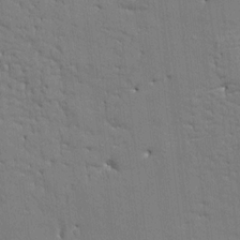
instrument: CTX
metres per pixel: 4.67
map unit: HNhu
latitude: 8.1011
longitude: -4.8947
